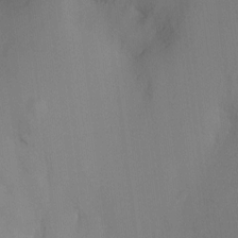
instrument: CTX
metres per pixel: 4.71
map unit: Ht
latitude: -9.2565
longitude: -23.9150
